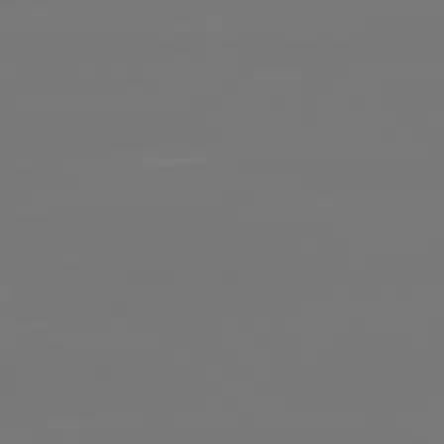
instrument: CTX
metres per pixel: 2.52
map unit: lApd
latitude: 81.1970
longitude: -127.5560
